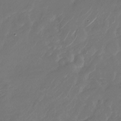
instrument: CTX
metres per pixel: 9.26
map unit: Nhu
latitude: -28.4251
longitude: -72.1767
